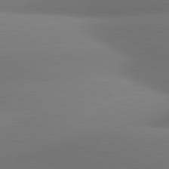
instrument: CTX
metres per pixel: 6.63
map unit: lApd
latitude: 81.0836
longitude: 132.6708
